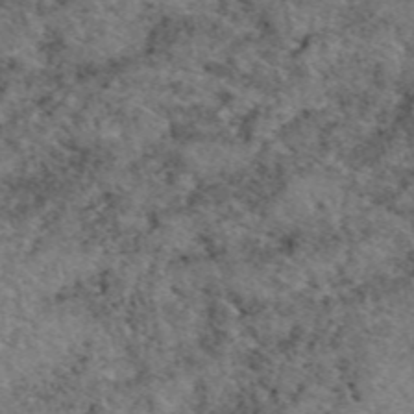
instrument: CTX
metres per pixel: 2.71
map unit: eAb
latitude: 49.6694
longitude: 113.0298
